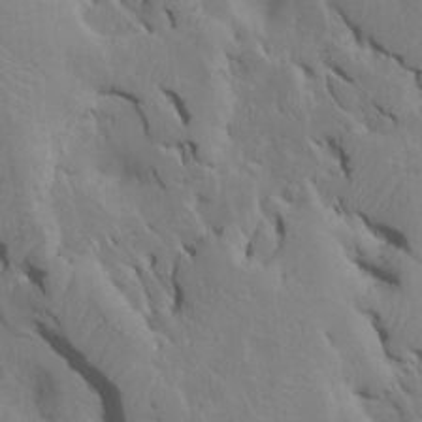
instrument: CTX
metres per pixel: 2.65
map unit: Htu
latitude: -7.2565
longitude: 145.0109
